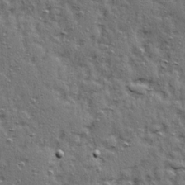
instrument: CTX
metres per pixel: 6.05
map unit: Ave
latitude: 15.8017
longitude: -104.4790
